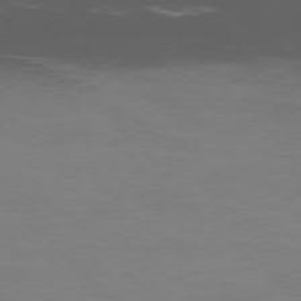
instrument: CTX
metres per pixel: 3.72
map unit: Ap
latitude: -76.8408
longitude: -67.0647
